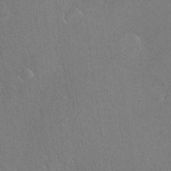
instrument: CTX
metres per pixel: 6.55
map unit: Nhu
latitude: 26.3089
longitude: -57.2725
